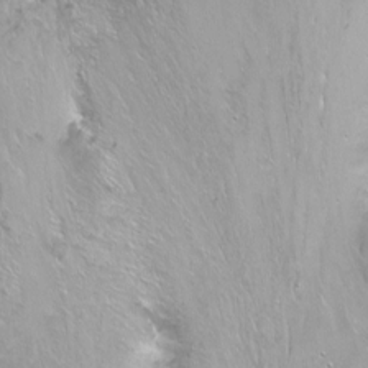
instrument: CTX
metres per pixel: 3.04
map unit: Nhu
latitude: -7.1431
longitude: -46.5924
